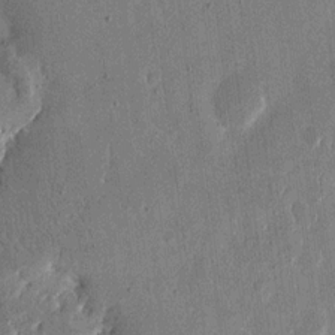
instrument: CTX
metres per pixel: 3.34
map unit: eHh
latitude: 12.7058
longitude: -68.5546
